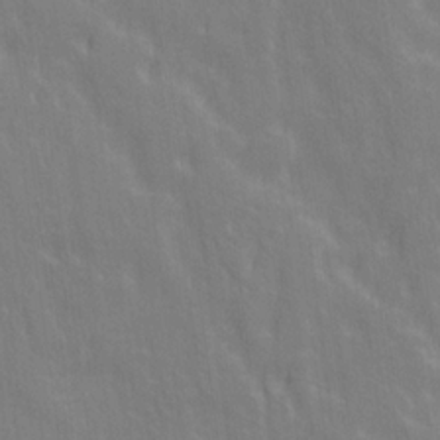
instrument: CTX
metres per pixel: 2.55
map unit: Ave
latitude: 20.8002
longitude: -134.1011
